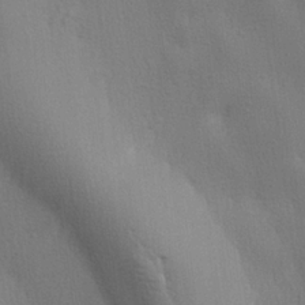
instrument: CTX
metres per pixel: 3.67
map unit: lHvf
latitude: 23.1025
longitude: 141.3321
